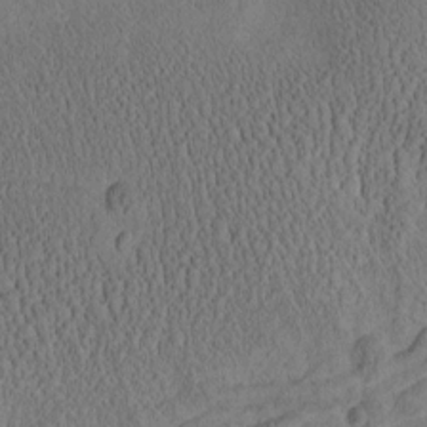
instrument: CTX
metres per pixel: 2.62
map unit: Htu
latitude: -3.3320
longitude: 166.9164
